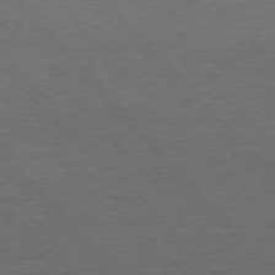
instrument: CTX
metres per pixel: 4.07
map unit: Hpe
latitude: 76.7435
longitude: -157.7071
